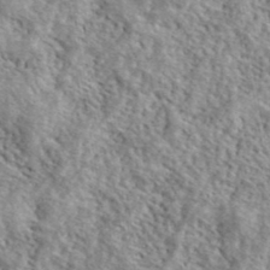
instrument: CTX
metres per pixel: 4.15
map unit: ANa
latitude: 41.0080
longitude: -86.4034
